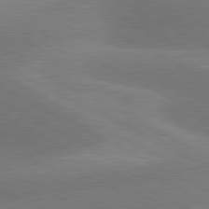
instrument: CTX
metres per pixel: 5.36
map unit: lApd
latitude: 80.8947
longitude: 124.6518
